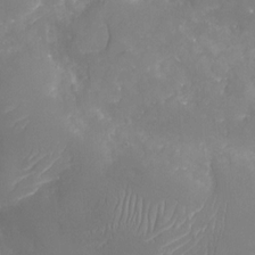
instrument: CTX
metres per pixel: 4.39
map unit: Nhu
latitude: -29.1053
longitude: -64.5924
